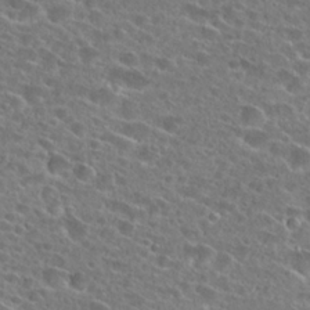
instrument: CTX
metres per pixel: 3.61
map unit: Hto
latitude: 24.8380
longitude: -45.8583
